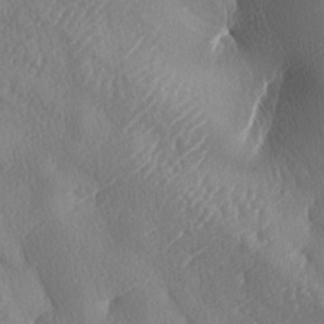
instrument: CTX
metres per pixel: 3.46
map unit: lAa
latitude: -8.2739
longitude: -128.4412
